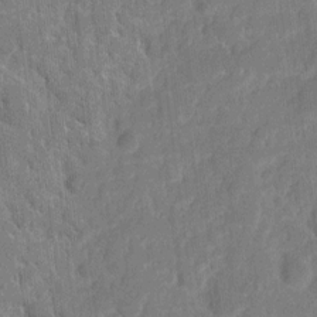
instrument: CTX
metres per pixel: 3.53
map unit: eHh
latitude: 8.3278
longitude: -65.8205
